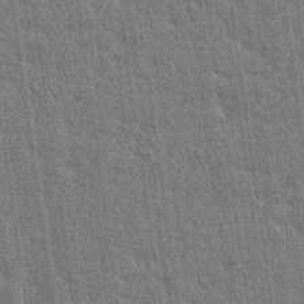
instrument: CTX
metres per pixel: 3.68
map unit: Nhu
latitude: 28.6112
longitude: -68.2901
